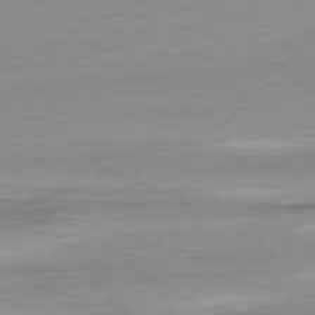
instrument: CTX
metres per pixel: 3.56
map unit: Ap
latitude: -77.6344
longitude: -70.6490
